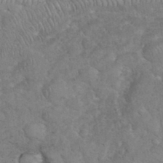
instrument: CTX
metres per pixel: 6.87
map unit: eHh
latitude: 35.8016
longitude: -63.3482
